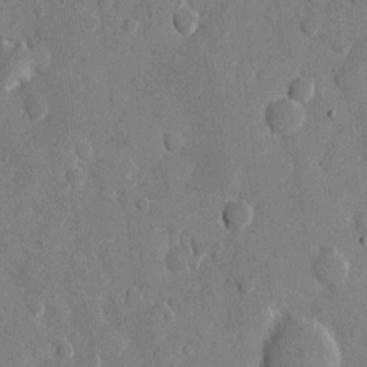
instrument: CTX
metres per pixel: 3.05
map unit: eHh
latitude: 11.3482
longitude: -67.4237
